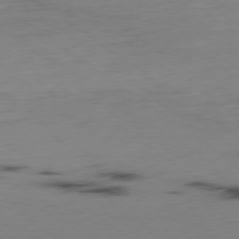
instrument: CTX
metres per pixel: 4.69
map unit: Hpe
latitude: -79.3509
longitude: 13.9367
